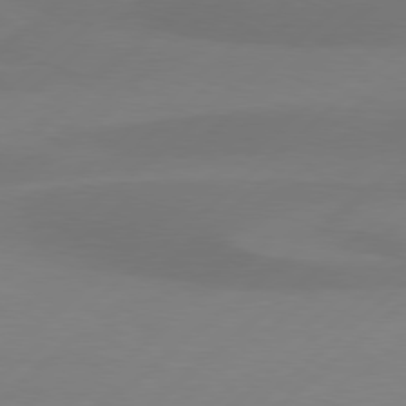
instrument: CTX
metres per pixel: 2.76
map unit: Hpe
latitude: 78.0633
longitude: -130.7247
